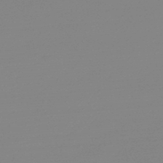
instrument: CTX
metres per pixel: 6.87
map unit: lHb
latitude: -48.1228
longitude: 65.1998
